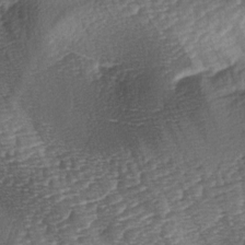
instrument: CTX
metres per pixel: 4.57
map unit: lAa
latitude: -3.6154
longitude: -127.6505
